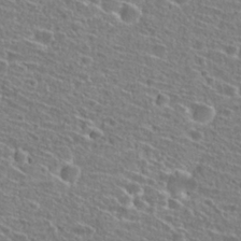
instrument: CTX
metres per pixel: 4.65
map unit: Hto
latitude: 26.7057
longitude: -46.2334
